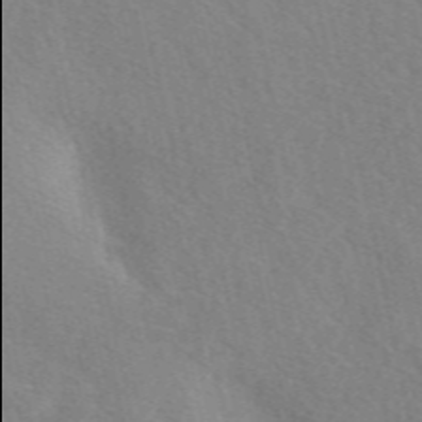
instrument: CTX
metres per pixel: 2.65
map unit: eAb
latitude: 49.6505
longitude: 118.0094
